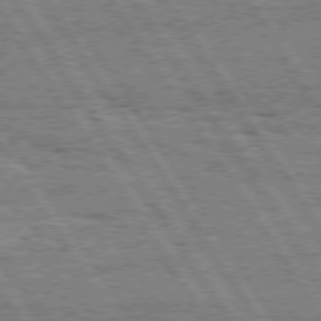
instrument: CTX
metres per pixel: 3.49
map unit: Hpe
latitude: 74.9703
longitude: -155.1781
